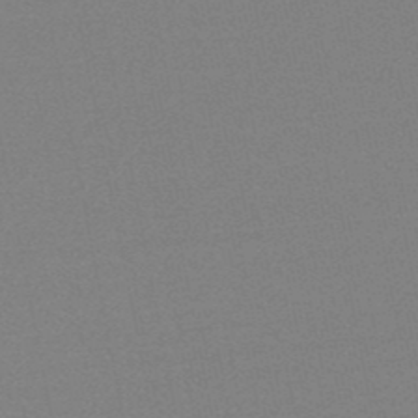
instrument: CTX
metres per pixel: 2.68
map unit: lHb
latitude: -48.6708
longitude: 81.6911
